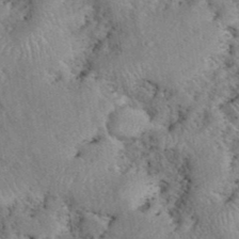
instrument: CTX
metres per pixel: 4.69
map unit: eHh
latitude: 40.4223
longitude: -56.1766
